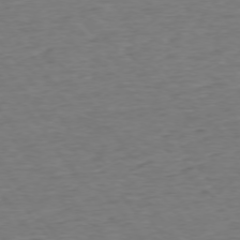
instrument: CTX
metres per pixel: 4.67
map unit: Ap
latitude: -75.4077
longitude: -89.4616
